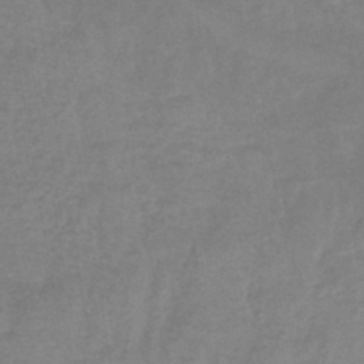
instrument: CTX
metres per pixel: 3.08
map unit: eHb
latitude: -45.8045
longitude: 85.2376
